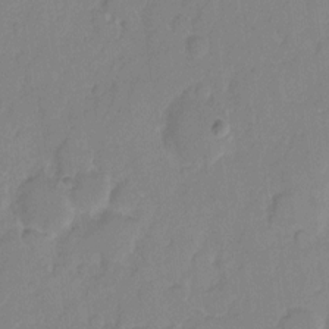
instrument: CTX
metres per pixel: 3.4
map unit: eHh
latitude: 6.4601
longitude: -65.4804
